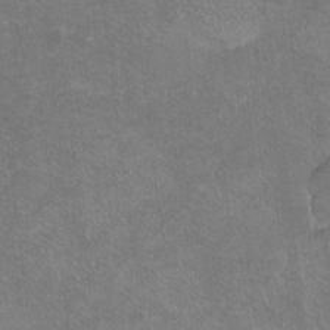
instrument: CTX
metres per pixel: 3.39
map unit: Ht
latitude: -7.4832
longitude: -36.9325
